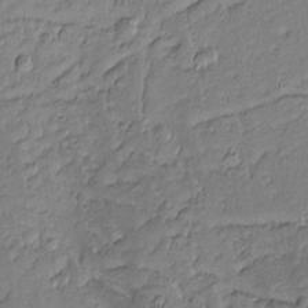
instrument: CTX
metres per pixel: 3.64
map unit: Nhu
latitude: -6.1605
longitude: -152.8569
